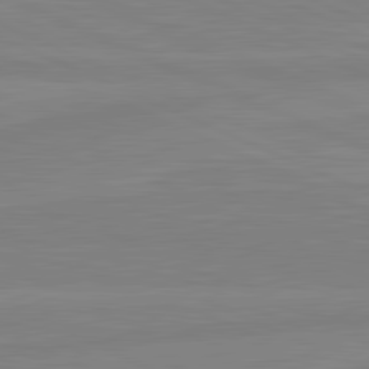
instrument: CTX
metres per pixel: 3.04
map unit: lApd
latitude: 81.7450
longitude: -173.1781
